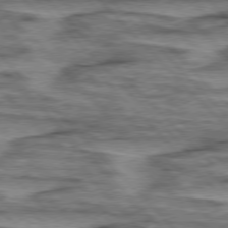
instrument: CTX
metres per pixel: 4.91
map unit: lApd
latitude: 76.5545
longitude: -77.7260
